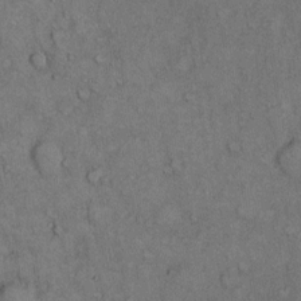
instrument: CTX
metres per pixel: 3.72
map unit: Hto
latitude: 10.8947
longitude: -59.6127
